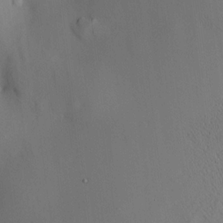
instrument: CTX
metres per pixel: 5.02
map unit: HNhu
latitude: 13.8017
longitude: 14.0094
